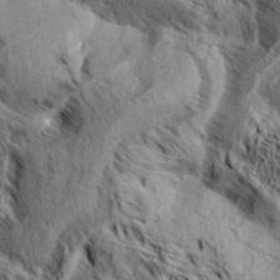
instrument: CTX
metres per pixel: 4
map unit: Aa
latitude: 33.5560
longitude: -137.4805
